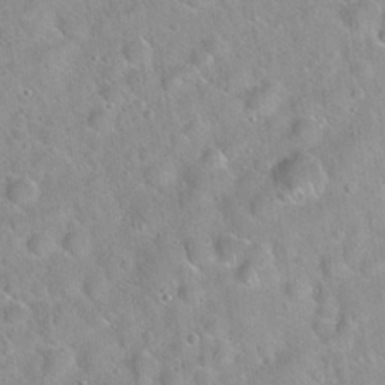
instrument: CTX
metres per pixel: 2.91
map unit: Hto
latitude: 21.5749
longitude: -53.0270
